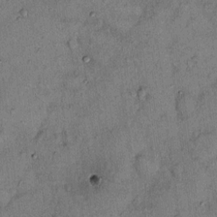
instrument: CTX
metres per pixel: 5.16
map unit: Hto
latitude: 12.3845
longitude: -58.8002
